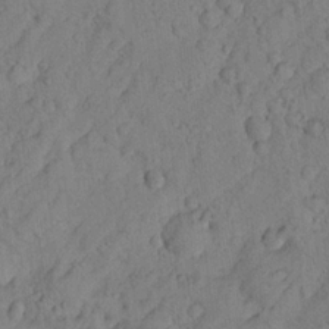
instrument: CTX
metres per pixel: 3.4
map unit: lHvf
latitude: 13.7828
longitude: 177.7667
